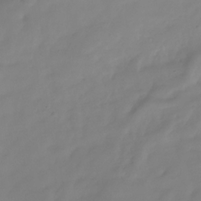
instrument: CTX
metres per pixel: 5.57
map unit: Hve
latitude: -31.8233
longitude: 89.9745
